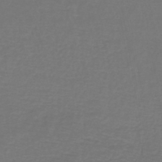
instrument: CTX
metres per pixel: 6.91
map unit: lHb
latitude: -43.7288
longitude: 57.1998
